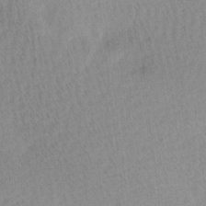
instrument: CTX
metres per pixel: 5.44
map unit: Ave
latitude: 11.6127
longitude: -107.1592
